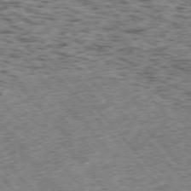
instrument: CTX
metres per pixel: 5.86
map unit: Ap
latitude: -75.8801
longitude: -61.8394
